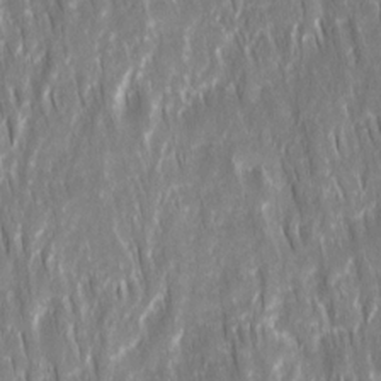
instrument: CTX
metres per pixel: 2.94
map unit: Ave
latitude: 15.2726
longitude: -134.8569
